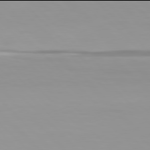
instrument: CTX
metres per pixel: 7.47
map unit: Hpe
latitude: 77.9906
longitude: -167.1214
